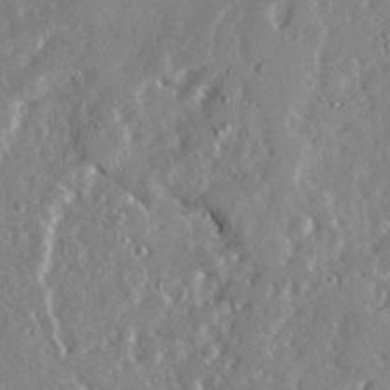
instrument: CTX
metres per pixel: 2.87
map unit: Ave
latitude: 22.5924
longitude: -131.6127
